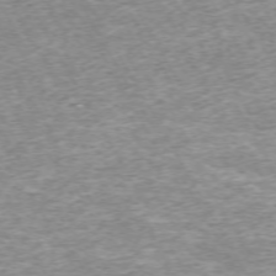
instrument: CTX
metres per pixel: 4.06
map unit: Hpe
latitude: -71.7289
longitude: 13.6155
